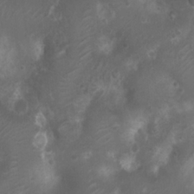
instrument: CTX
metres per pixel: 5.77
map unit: Nhu
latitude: 6.6301
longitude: -21.2159
